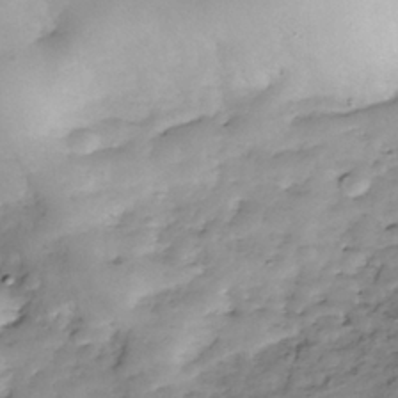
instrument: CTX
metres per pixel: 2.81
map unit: Nhe
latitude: -38.1984
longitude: -147.5938
